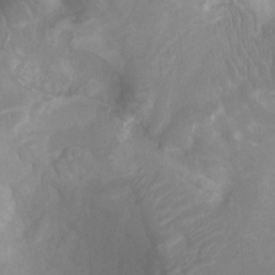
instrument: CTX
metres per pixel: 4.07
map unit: Ht
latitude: -2.4251
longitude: -17.6316
